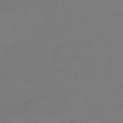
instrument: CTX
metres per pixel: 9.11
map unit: eHb
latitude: -46.8975
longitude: 87.7856
